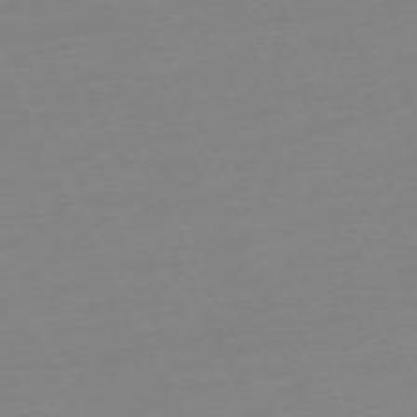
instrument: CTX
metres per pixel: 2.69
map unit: Ap
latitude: -73.4454
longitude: -69.5371
